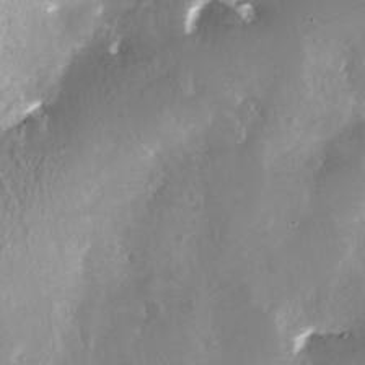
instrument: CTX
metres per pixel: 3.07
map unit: Nhe
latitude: -27.9556
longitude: -109.9717
